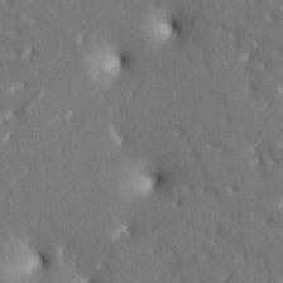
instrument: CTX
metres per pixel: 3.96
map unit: HNhu
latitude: 5.2348
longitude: 10.4062
